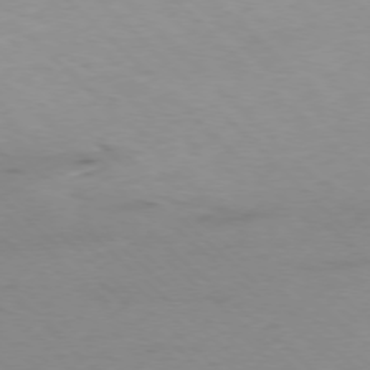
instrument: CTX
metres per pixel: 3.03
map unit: Ap
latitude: -77.5588
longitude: -91.1592
